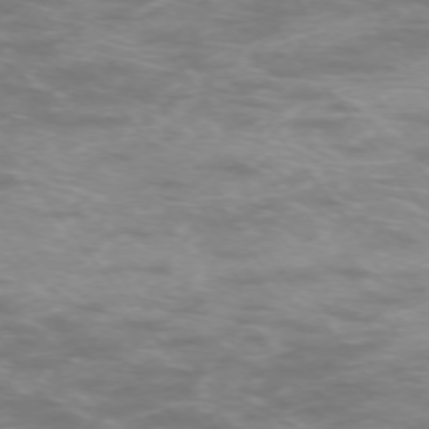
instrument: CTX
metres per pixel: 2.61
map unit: Ap
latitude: -74.4251
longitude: -74.8002
